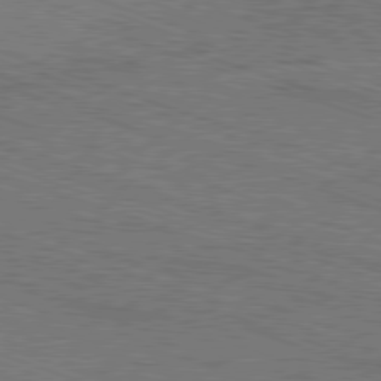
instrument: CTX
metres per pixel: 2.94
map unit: Ap
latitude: -81.3510
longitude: -72.5924
